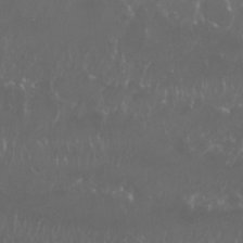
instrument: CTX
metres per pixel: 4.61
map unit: Nhu
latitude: 25.7827
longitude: -60.2711
